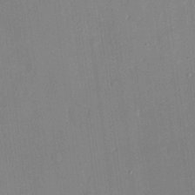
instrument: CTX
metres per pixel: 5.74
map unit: lHvf
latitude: 21.3860
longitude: 146.2361
